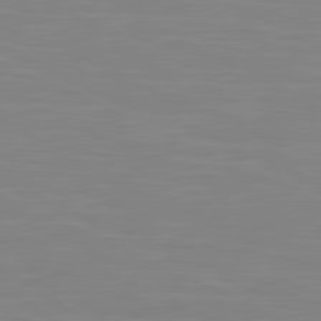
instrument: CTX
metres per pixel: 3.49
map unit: lApd
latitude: 81.4426
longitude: -168.3845
